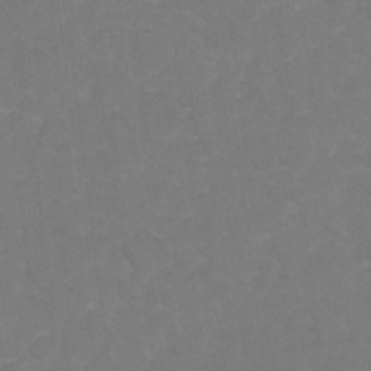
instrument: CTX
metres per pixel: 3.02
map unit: Hto
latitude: 4.3089
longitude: -31.9717
